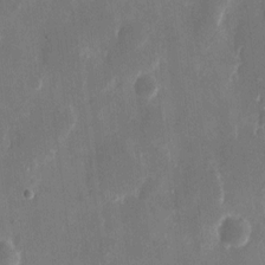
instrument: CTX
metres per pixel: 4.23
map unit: eHh
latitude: 9.8206
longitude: -69.2915
